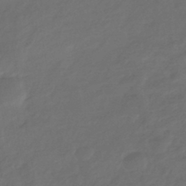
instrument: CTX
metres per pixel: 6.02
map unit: eHb
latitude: -43.3509
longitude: 86.8408
